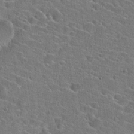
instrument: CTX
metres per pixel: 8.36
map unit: Hto
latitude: 23.3671
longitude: -44.6490
